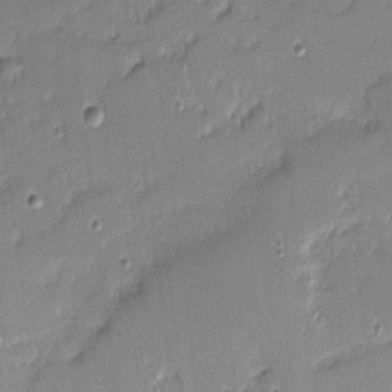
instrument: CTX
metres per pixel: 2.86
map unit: eHh
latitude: -2.1983
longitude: -83.2348
